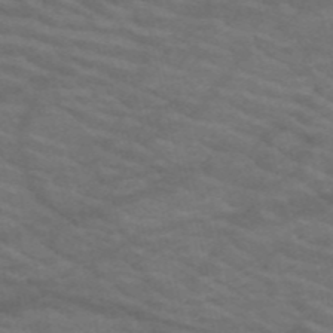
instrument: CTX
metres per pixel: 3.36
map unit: HNb
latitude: -53.4076
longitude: -44.7624
